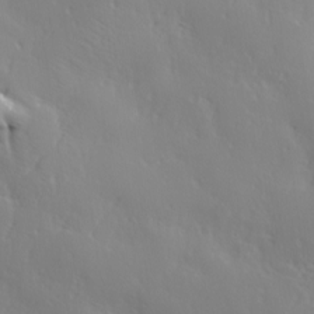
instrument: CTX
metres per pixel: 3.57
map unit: Ave
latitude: 1.6127
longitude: -113.2726
